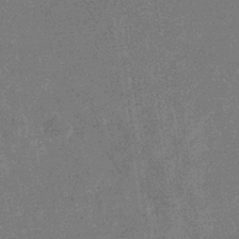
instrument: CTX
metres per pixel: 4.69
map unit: eHb
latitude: -34.0094
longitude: 73.3509
